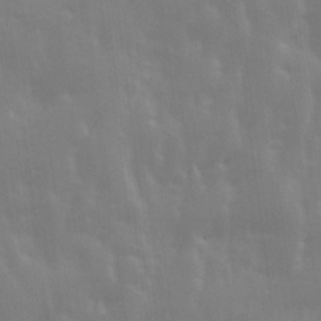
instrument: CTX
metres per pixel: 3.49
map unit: Ave
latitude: 13.4049
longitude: -103.8016
